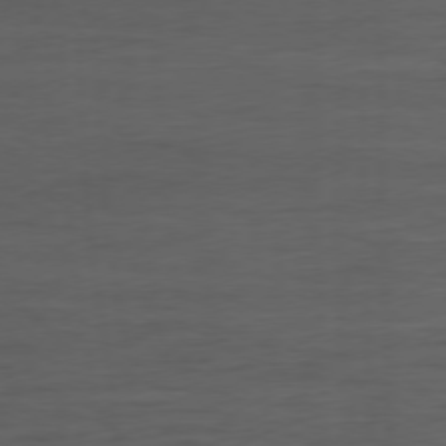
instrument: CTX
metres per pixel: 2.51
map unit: Ap
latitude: -76.8786
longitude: -73.7261
